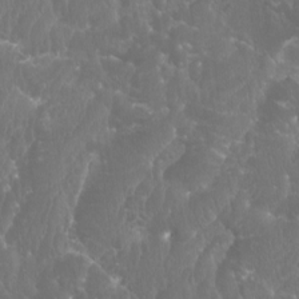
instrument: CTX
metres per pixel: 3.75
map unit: Htu
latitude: -10.4440
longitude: -73.6694
